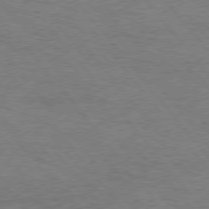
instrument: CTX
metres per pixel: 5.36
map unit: Hpe
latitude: 75.7072
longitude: -151.3859
